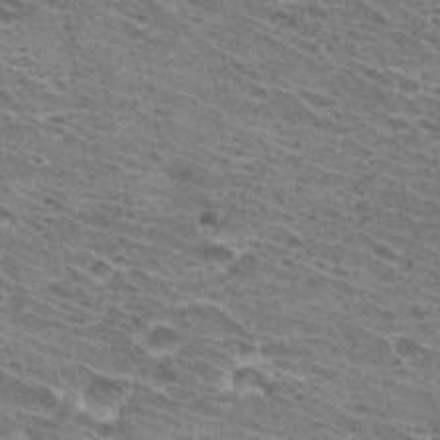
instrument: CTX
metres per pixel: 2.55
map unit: Hto
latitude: 32.3656
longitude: -41.9339
